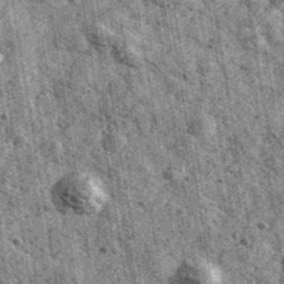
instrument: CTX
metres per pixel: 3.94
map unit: Ave
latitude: 40.1767
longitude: -106.5924
